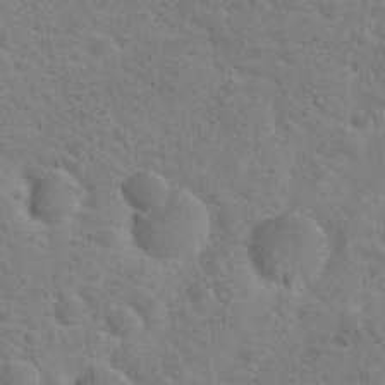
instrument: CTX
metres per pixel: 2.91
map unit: Hto
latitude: 23.9906
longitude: -49.1781
